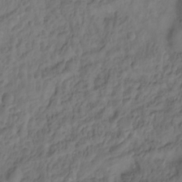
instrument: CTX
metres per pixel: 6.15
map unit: Hto
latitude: -12.6519
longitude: -39.6316
